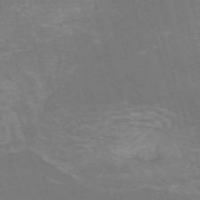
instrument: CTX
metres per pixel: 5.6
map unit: HNb
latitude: -54.4629
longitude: -36.6302
